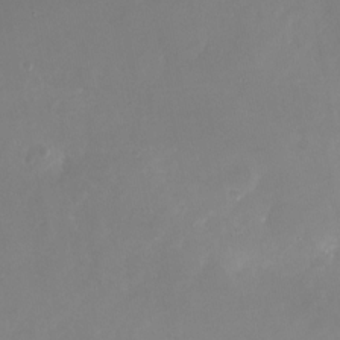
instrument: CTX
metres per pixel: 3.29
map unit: Nhu
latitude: -23.8612
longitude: -73.3104
